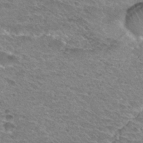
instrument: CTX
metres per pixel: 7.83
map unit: Hto
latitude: 30.3279
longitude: -47.4994
